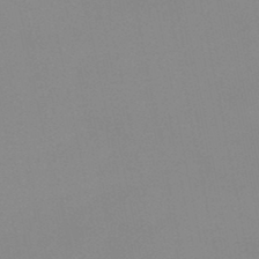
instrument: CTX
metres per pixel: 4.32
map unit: HNb
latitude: -45.2376
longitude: -43.4804
